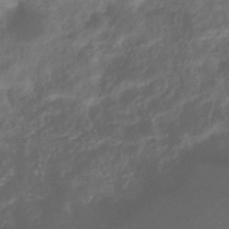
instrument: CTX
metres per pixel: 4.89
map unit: eHb
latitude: -40.6707
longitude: 78.8030
